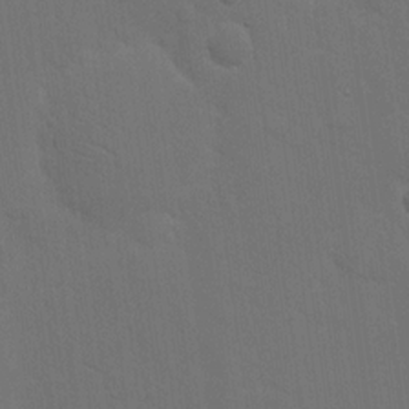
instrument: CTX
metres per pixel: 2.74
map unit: eHh
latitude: 19.3292
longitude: -67.0647
